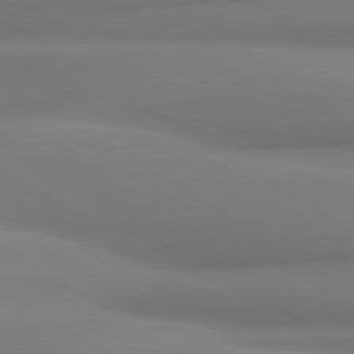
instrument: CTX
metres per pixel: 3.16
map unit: lApd
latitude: 80.2522
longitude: 175.5588
